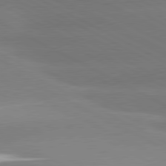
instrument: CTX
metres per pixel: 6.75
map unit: lApd
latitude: 80.7813
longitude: -147.8017
